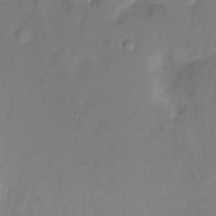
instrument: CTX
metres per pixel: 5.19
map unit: Hto
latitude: -11.5777
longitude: -39.8016
